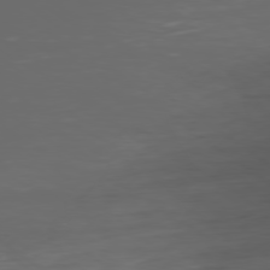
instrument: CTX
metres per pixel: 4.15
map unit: Ap
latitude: -79.5588
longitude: -58.8191
